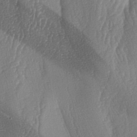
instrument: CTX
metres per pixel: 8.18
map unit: lAa
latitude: -6.9163
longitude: -129.3859
